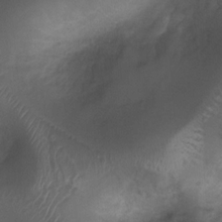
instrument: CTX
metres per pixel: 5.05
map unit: Ht
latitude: 4.2900
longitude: -21.3104
